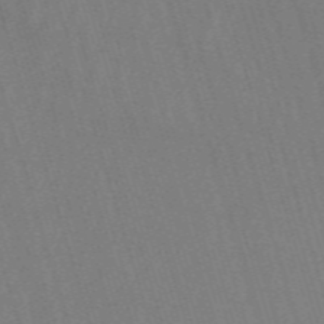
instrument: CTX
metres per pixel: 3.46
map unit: HNb
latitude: -53.5777
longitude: -42.7813
